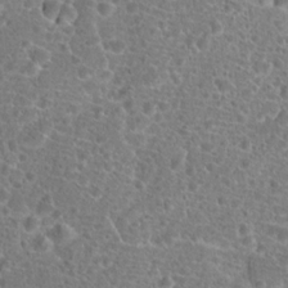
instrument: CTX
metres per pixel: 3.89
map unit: Hto
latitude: 19.7071
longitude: -41.3859
